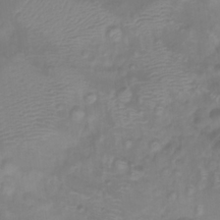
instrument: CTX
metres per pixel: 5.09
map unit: Htu
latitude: 3.0269
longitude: -22.1011
